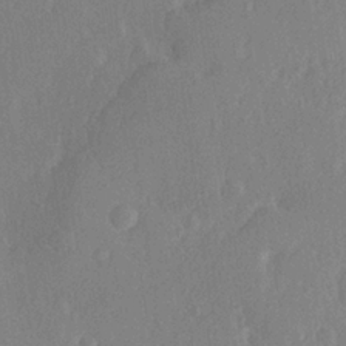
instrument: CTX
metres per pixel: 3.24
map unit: Hve
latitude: 23.4615
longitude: 145.3132
